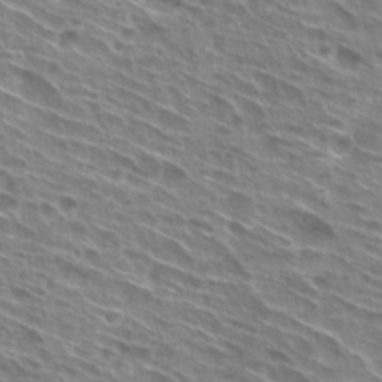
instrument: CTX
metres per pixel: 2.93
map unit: Hto
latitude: 28.9136
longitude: -44.5734
